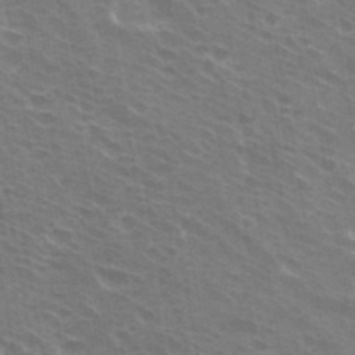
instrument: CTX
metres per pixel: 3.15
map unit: Hto
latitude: 32.4790
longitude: -41.1781
